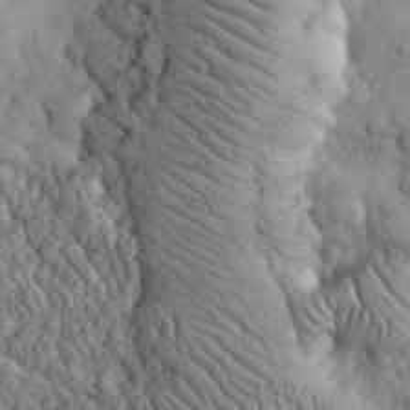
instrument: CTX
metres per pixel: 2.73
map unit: eHh
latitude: 32.3467
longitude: -68.1956
